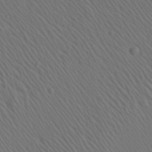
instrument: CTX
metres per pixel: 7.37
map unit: Aa
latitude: 23.4048
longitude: -138.7435
